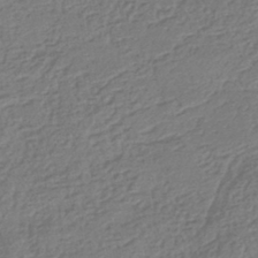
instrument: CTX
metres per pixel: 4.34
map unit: HNhu
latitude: -42.3873
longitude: 98.3306
